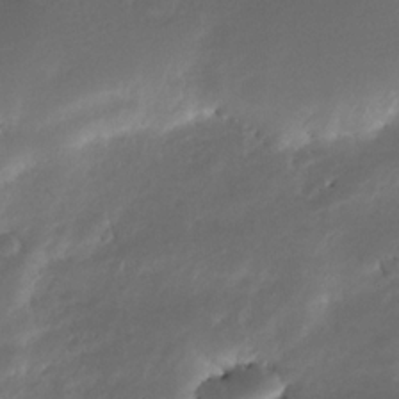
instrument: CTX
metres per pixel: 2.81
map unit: Nhe
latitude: -33.3132
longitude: -117.3482
